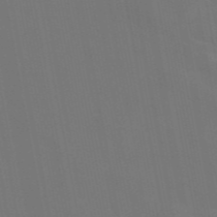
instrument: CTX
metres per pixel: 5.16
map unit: eAb
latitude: 46.4601
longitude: 121.3509
